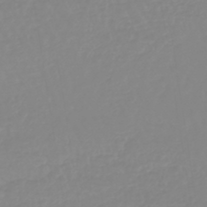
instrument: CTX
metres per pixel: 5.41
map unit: lHb
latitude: -44.1417
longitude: 79.1998
